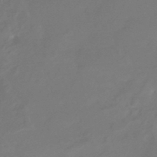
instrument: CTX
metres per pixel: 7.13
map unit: HNhu
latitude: -43.5399
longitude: 92.3306
